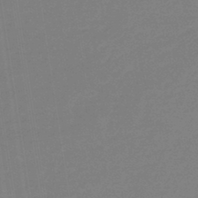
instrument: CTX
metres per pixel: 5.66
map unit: eHb
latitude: -44.7652
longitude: 86.1984
